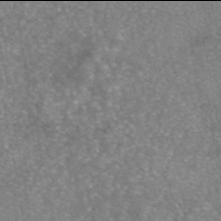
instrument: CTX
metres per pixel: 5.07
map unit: eAb
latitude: 45.9906
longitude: 104.9541
